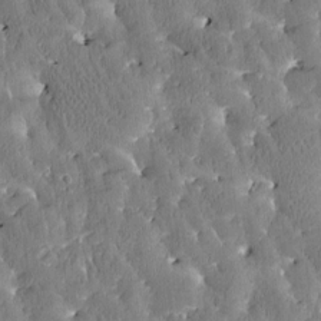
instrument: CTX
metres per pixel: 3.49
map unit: Htu
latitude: -3.0675
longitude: 174.9163
